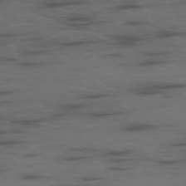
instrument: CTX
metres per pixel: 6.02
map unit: Ap
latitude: -76.8975
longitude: -66.2333
